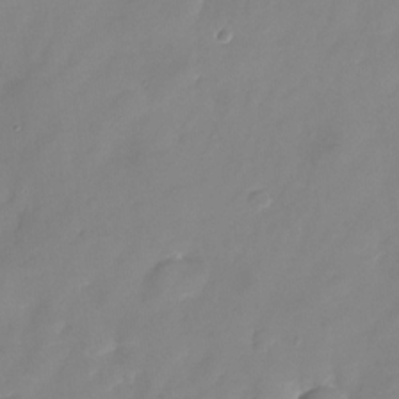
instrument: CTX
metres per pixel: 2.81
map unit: Nhu
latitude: -24.3117
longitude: -69.8395
